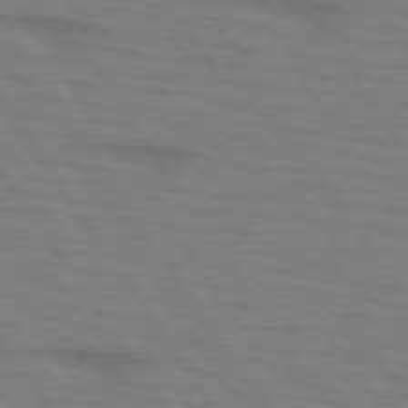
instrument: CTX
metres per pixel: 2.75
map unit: lApd
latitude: 73.5749
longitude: -73.1404
